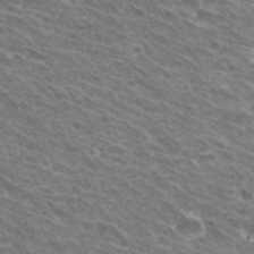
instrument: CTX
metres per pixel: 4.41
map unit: Hto
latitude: 31.5183
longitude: -42.7813
